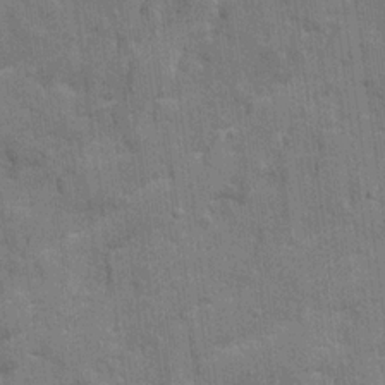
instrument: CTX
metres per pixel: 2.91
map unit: Ave
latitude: 20.8758
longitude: -129.4048
